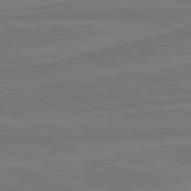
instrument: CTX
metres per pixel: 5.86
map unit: lApd
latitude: 82.1766
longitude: -174.4223
